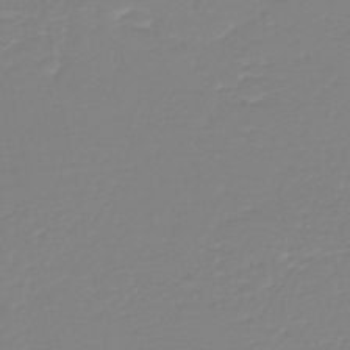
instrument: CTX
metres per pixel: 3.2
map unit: HNb
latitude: -45.2754
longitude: 54.3306
